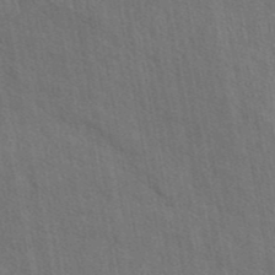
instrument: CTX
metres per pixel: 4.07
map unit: eAb
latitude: 43.5182
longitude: 113.6911
